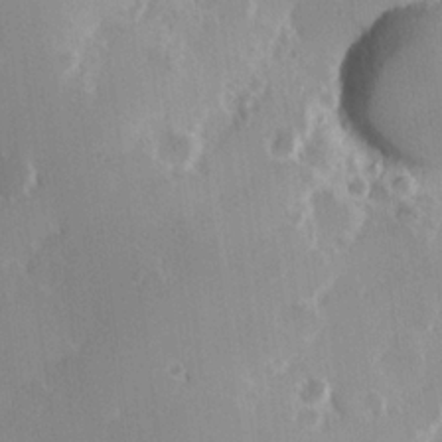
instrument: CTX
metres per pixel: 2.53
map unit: Hve
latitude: 23.5938
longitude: 146.7085
